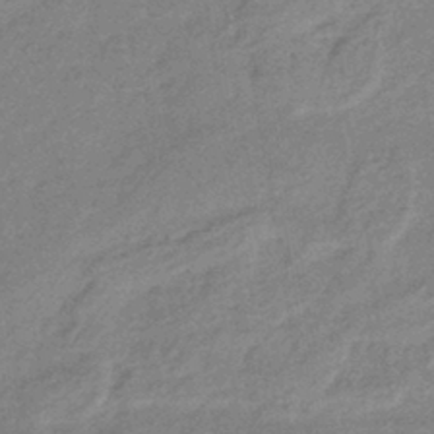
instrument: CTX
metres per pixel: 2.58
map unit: eHb
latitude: -41.2943
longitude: 83.7666
